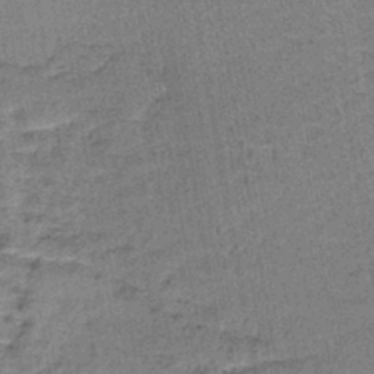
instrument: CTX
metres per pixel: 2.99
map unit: lHb
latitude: -41.1809
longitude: 57.9556
